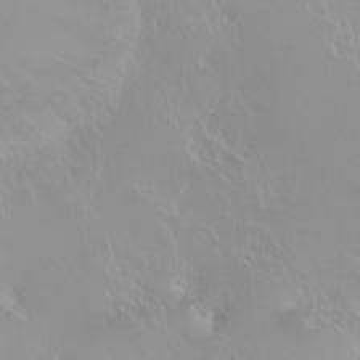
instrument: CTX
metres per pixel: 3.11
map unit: Ht
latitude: -1.7856
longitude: -61.2348
